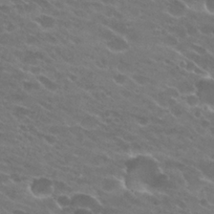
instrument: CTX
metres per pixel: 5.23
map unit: Hto
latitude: 25.0080
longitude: -37.3293
